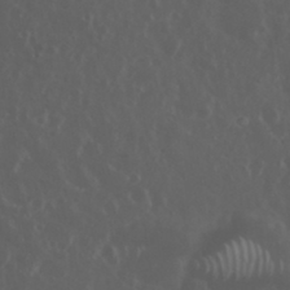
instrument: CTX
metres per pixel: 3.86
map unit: eHh
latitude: 34.3467
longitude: -59.4238
